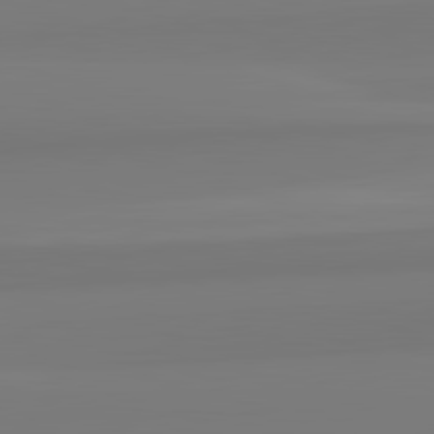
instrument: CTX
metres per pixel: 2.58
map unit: lApd
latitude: 82.7057
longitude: 172.2739
